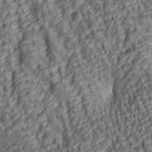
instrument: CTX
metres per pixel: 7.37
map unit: lAa
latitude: 5.7072
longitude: -116.5924
